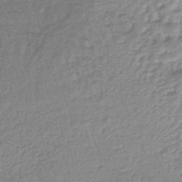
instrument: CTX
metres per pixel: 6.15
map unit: lHb
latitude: -41.6155
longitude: 66.3117
